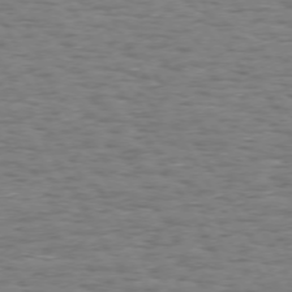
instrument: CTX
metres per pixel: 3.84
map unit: Hpe
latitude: 72.4790
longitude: -122.8947
